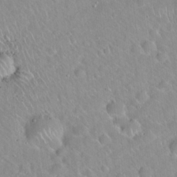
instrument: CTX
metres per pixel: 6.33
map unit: Hto
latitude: 20.5168
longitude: -53.3104
